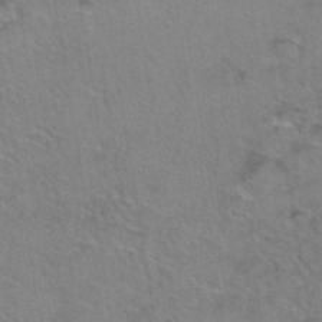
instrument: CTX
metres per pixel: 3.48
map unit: Hto
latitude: 36.8380
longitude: -46.0822
